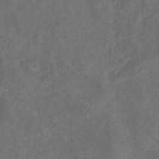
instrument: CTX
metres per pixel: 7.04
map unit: eHb
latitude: -39.8234
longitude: 77.2187
